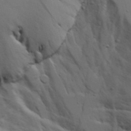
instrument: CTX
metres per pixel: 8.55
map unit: Aa
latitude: 18.8758
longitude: -126.1011
